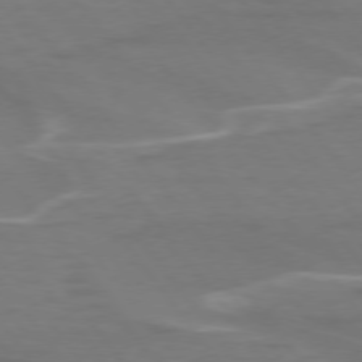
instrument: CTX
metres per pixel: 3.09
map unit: lApd
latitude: 75.0270
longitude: -62.7624
